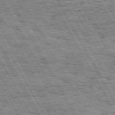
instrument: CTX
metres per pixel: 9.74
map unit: Hpe
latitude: 72.5735
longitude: -125.4993
